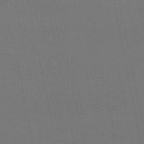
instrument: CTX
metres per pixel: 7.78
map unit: eHb
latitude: -50.6140
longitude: 70.9353
